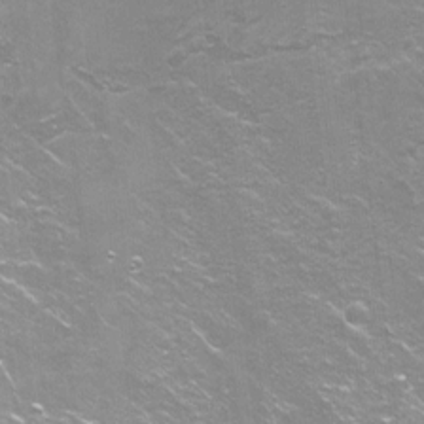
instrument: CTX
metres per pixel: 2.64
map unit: Ht
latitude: -6.0283
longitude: -36.3656
